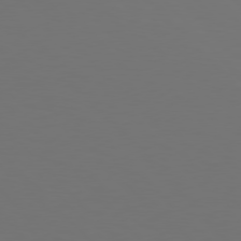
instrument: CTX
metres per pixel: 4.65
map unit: Hpe
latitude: 77.2726
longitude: -170.0822
